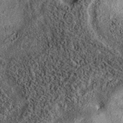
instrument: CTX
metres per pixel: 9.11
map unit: eAb
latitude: 38.6490
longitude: 106.9730
